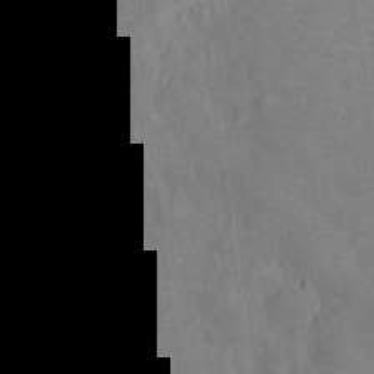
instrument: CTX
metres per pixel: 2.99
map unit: Ht
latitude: -11.9556
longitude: -24.8569
